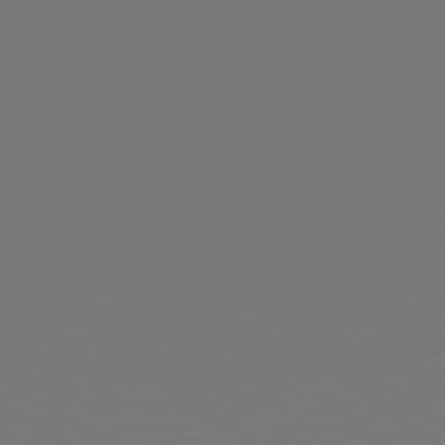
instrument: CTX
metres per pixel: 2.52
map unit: Hpe
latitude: 78.7813
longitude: -138.5168
